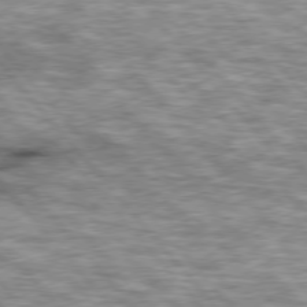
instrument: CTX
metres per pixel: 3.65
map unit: lApd
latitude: 76.1389
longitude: -49.2726
